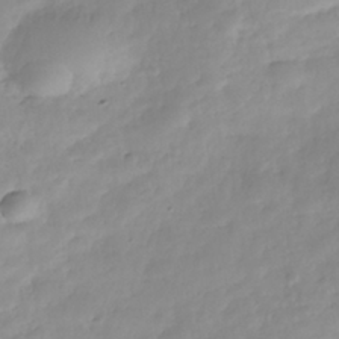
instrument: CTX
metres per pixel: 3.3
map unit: Nhe
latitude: -36.8597
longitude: -178.7813
